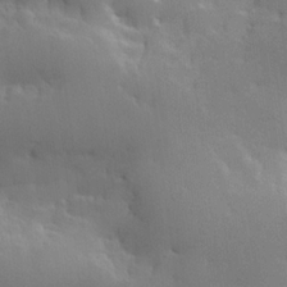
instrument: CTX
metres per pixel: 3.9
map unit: lHvf
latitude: 21.8584
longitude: 146.0472
